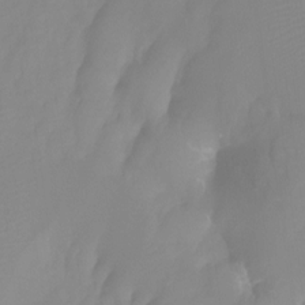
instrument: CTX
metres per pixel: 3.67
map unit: Ht
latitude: -13.0675
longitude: -49.9717
